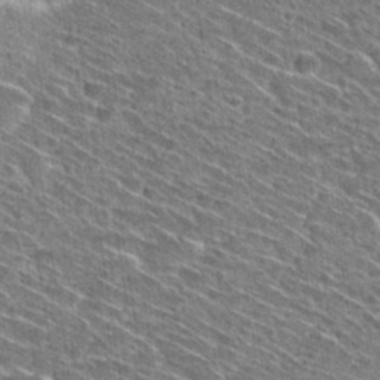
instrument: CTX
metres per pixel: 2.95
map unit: Hto
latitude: 29.0269
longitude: -45.4615
